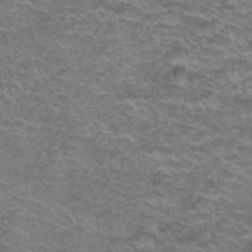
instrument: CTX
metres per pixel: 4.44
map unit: Hto
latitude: 37.8584
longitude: -42.1011
